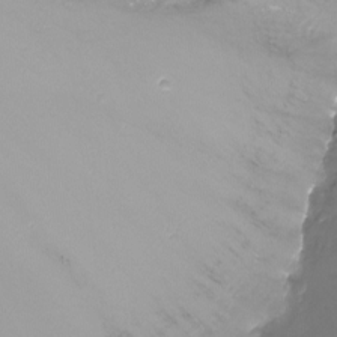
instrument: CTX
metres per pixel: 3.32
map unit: Nhu
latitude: -13.3321
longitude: -69.0270
